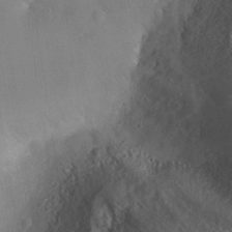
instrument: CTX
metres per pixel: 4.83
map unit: Nhe
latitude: -35.2376
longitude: -130.6302
